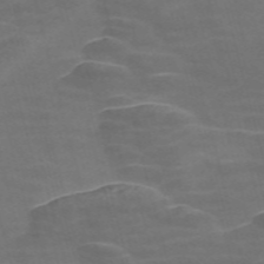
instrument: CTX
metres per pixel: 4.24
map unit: Nve
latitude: -57.9745
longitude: 65.5021
